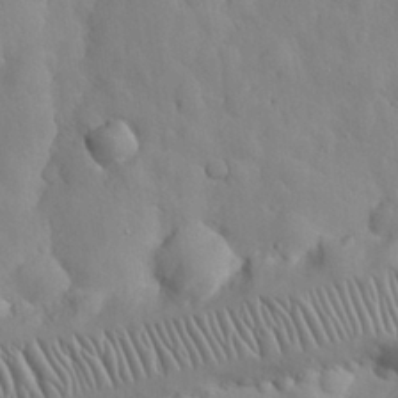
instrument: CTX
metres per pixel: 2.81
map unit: Nhu
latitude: 26.6113
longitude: -72.5735
